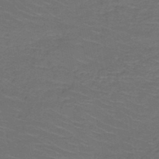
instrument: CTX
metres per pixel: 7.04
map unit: HNb
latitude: -50.4062
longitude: -48.2522
